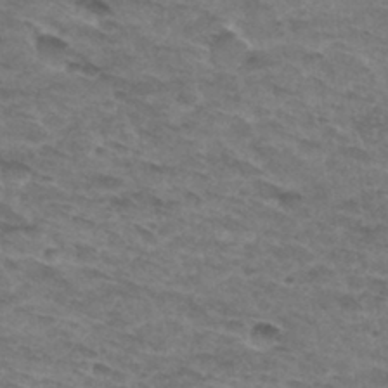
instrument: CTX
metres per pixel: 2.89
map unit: Hto
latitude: 32.3656
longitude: -47.2348
